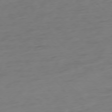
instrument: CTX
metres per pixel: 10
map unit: Ap
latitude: -77.2943
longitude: -77.8772
